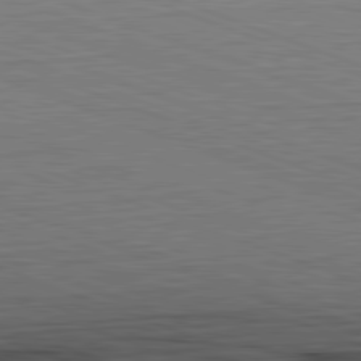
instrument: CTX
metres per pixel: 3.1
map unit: Hpe
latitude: -82.6329
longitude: 12.4251
